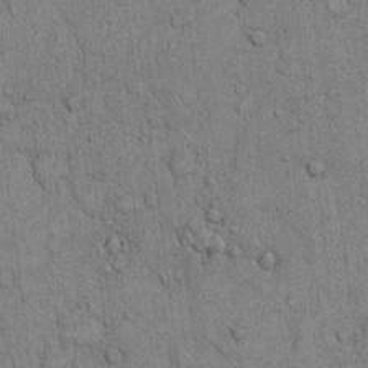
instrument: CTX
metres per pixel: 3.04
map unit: Hto
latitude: 12.3090
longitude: -57.7071
